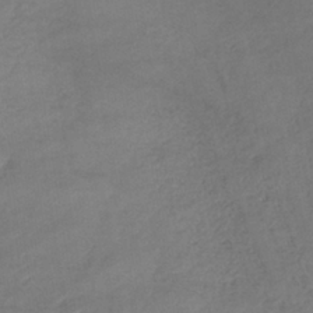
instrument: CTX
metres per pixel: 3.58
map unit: lHb
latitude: -37.8989
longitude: 68.4251
